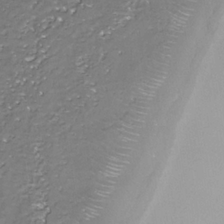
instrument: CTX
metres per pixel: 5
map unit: Nhe
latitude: -35.8611
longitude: -89.5938
